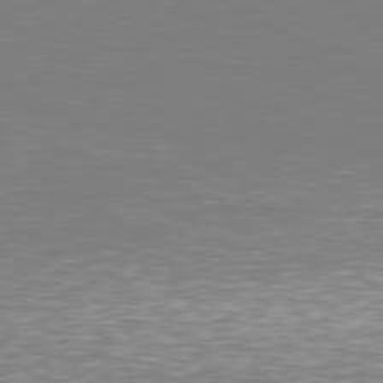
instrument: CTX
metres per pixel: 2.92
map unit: Hpe
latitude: 78.1767
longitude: -134.7246
